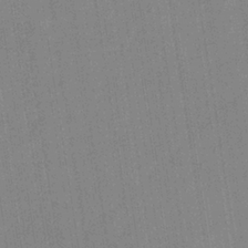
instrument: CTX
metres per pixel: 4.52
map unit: eHb
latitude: -35.5966
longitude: 73.9745
